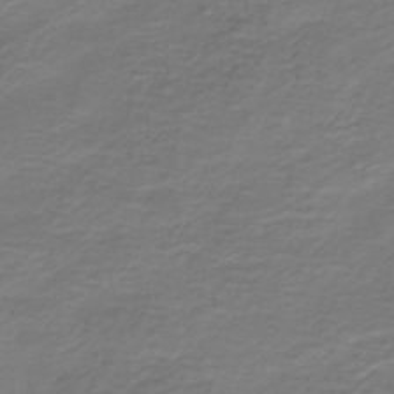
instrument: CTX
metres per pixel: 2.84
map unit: HNb
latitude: -43.1998
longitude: 52.5384
